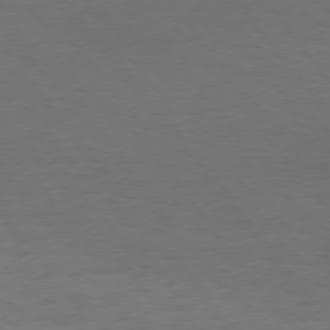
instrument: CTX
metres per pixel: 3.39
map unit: Hpe
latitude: 74.8380
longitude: -131.7450
